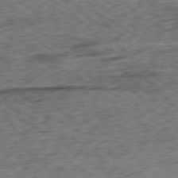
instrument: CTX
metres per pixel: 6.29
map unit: Ap
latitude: -79.0108
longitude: -77.6505
